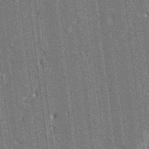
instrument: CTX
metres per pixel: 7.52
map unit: HNhu
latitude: 5.7827
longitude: -6.0633
